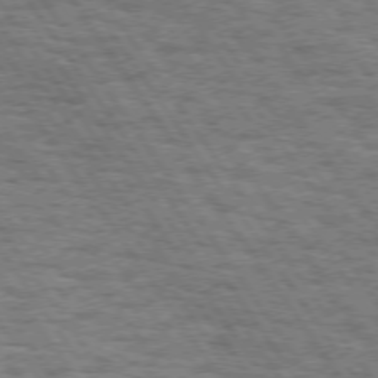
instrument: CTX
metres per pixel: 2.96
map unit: Hpe
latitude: 73.6316
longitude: -131.1970
